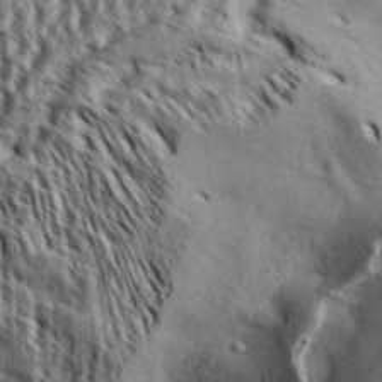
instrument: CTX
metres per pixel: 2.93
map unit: Aa
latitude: 33.1403
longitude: -137.0081
